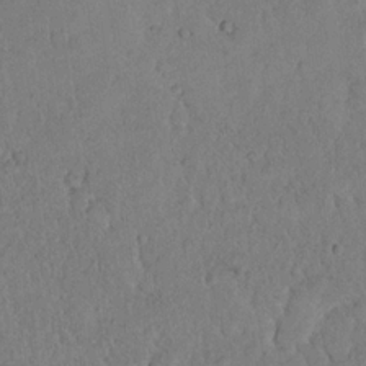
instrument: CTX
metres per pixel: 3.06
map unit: eHh
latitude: 18.6679
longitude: -62.5168
